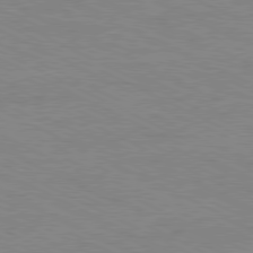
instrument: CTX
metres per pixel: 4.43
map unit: Ap
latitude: -81.2187
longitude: -85.9528
